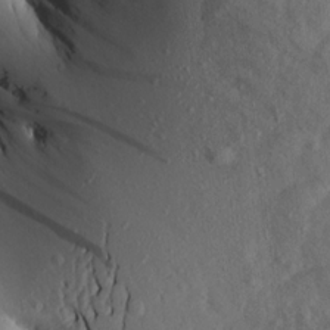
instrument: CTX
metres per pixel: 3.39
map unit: Aa
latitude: 16.6302
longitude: -146.0822
